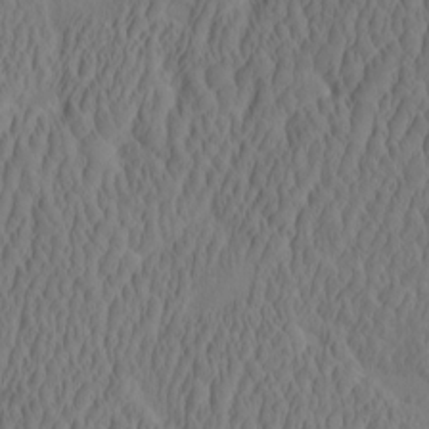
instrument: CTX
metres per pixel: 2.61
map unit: eHh
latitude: -2.5573
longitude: 16.1228
